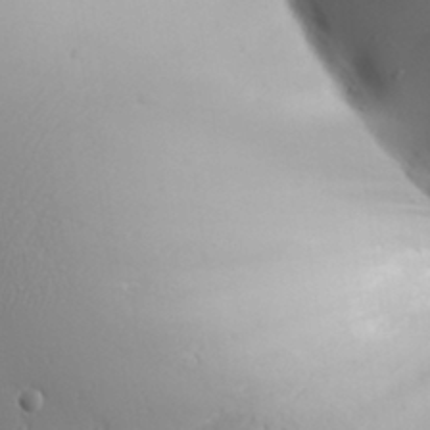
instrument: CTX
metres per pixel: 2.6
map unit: Aa
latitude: 31.9906
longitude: -143.2726
